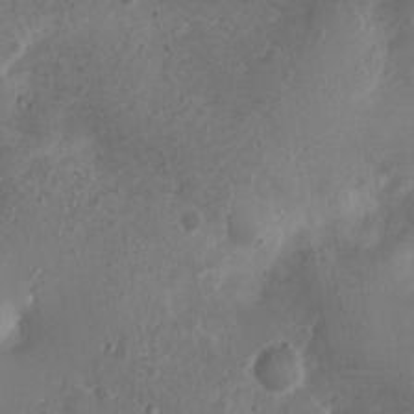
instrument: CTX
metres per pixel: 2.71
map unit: Nhu
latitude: 2.8947
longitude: -15.0837
